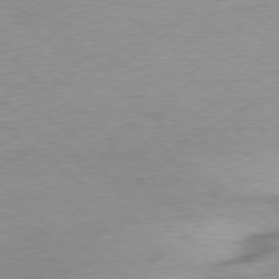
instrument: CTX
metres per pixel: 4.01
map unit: Ap
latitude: -78.7085
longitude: -77.7071
